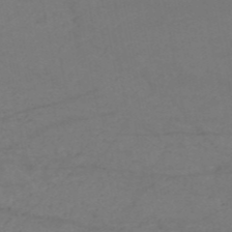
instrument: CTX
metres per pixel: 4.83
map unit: HNb
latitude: -52.9919
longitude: -51.8016
